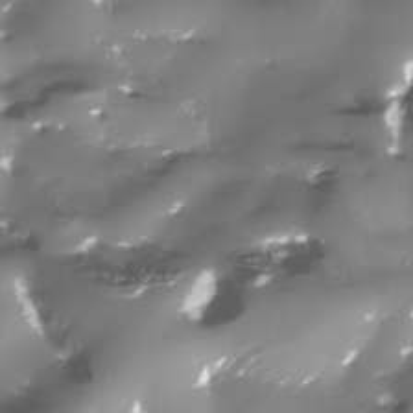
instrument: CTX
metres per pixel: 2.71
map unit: Nhe
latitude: -34.0472
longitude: -88.9514
